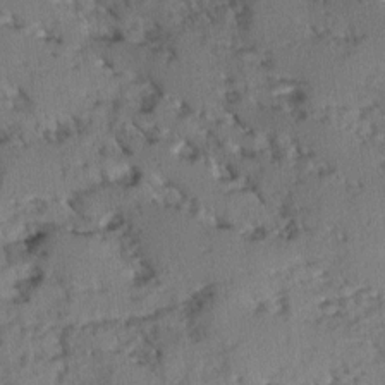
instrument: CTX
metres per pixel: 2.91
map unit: Ave
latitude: -0.0094
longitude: -110.4790
